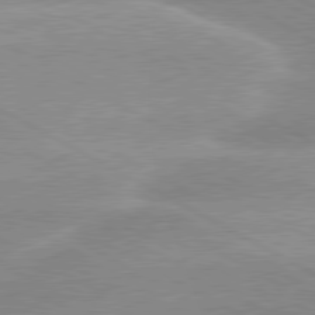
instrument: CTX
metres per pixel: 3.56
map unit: lApd
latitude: 80.2145
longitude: -135.1025
